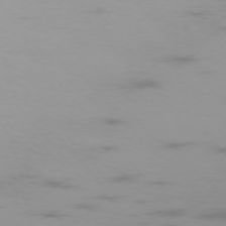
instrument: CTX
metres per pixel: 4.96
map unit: Ap
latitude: -75.0676
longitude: -75.9906
